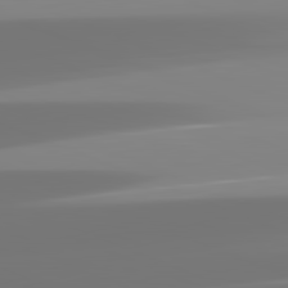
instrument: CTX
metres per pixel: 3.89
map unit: lApd
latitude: 82.1388
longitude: -149.7828
